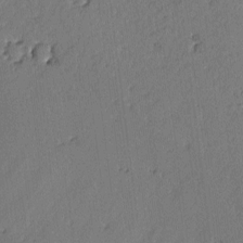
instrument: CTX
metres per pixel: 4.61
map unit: lAvf
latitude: -3.1620
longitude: -107.0458
